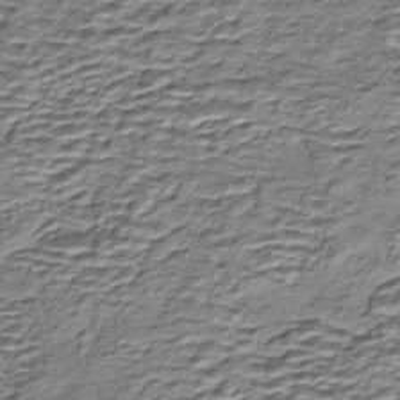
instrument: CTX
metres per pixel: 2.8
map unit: eHh
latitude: -42.9730
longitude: 117.0486
